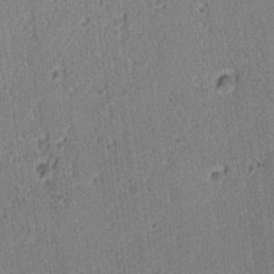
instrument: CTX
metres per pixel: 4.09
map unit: lAa
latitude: 12.9136
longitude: -107.6127
